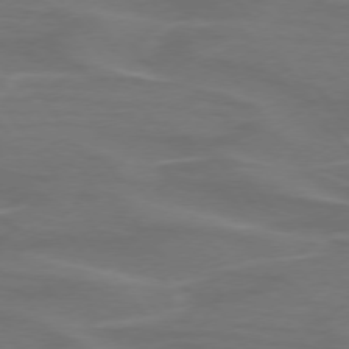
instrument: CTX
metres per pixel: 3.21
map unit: lApd
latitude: 74.6113
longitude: -62.2334
